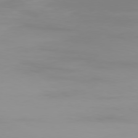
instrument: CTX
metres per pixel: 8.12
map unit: Ap
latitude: -79.3131
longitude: -96.1389
